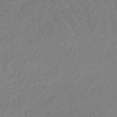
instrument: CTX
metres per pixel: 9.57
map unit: lHb
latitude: -44.5952
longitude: 69.8233
